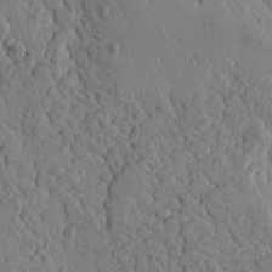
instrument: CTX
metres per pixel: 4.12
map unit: Htu
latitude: -0.6708
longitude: -177.1403
